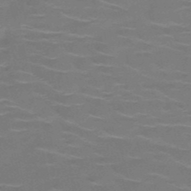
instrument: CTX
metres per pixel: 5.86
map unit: HNb
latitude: -51.0675
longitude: -47.9339
